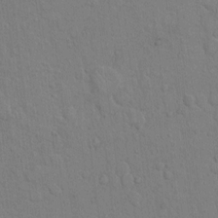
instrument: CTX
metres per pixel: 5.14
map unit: Hto
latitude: 9.1592
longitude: -61.1214
